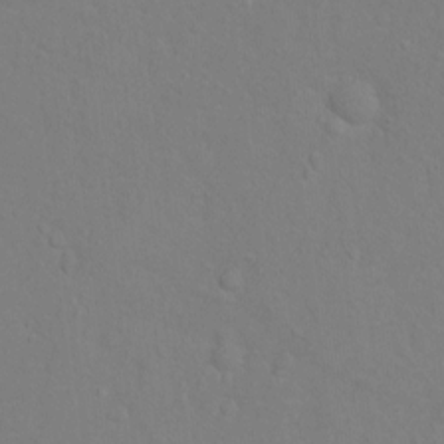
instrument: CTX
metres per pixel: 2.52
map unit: Hto
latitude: -6.2739
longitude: -35.2914
